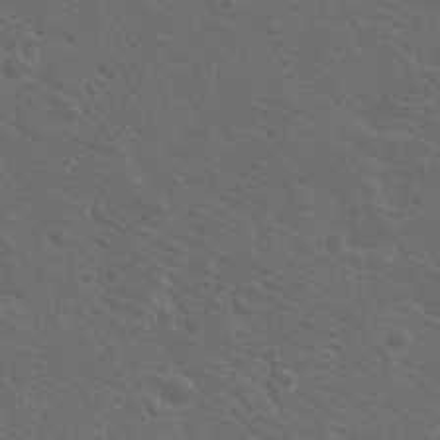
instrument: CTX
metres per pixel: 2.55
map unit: Hto
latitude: 19.2726
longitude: -36.4979
